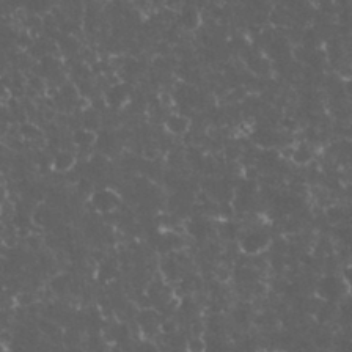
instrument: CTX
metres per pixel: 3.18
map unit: eHh
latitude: 33.1781
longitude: -64.2145
